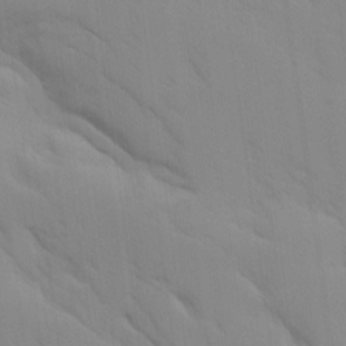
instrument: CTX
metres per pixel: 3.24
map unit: Ave
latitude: 8.8191
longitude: -103.4426
